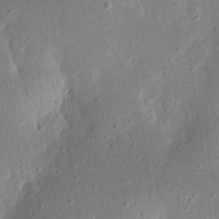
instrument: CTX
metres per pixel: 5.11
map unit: eHh
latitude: 23.1592
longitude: -67.7260
